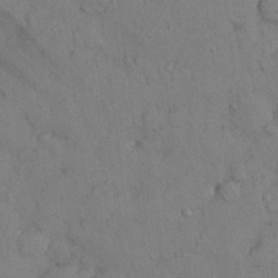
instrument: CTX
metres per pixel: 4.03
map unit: Nhu
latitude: 28.4412
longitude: -71.0458
